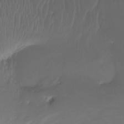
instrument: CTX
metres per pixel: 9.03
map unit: Htu
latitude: -15.5022
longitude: -46.5168
